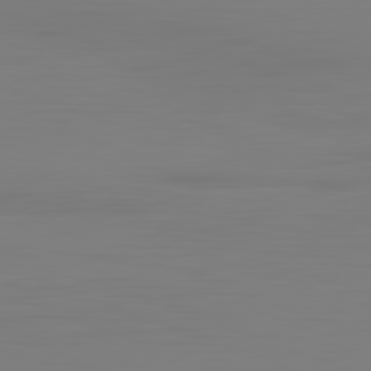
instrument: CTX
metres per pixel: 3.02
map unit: Hpe
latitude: -82.4251
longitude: 8.1606
